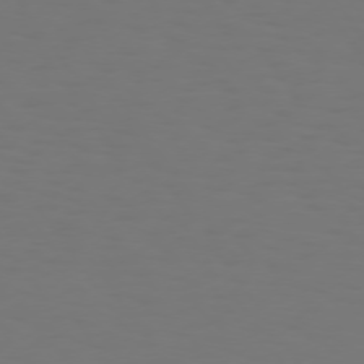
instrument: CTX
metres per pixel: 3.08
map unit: Hpe
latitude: 73.6316
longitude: -123.4048
